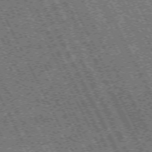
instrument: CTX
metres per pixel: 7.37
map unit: Hpe
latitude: -72.1039
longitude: 13.1053
